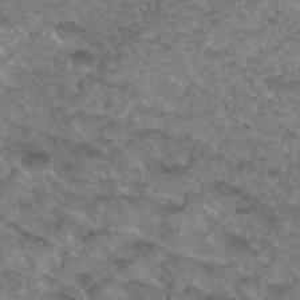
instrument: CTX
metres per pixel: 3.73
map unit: Hto
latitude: 33.8394
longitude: -49.7450
